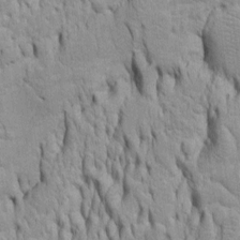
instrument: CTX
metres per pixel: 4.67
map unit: Htu
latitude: -5.7666
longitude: 151.5021
